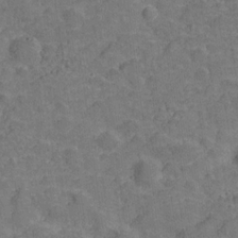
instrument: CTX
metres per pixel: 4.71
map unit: Hve
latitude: -27.5966
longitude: 91.8234
